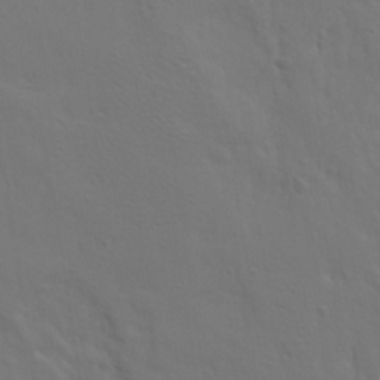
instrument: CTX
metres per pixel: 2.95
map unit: Ave
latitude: 23.3104
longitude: -135.1970
